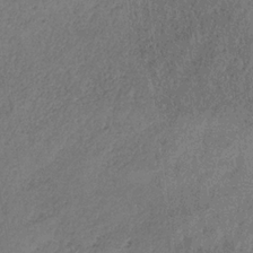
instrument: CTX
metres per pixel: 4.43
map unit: HNb
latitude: -32.1417
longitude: 59.7288
